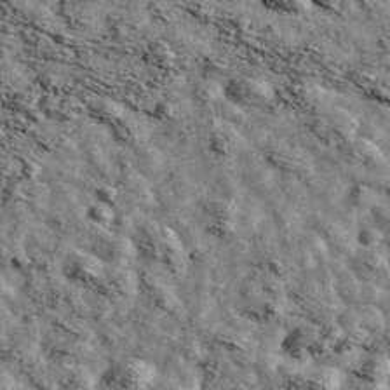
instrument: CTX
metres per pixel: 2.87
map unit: Ave
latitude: 43.1214
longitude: -107.9906
